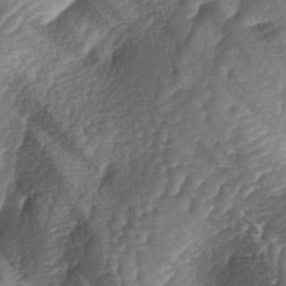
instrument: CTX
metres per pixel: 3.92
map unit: lAa
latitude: -3.9556
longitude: -127.6694
